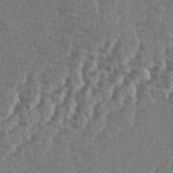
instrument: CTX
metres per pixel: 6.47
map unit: eHh
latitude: 37.5749
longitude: -137.5182
